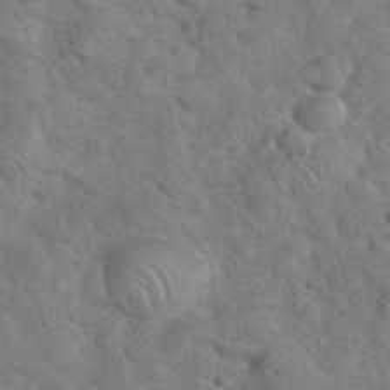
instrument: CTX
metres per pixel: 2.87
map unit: eHh
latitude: 36.9325
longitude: -65.6505
